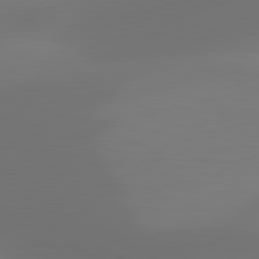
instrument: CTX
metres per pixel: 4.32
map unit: lApd
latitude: 81.3104
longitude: 129.1431
